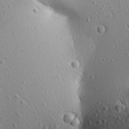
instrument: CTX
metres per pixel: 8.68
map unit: Aa
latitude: 22.7057
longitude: -140.1199
